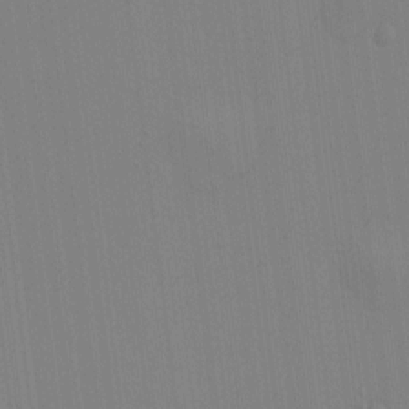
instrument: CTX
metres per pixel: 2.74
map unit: HNhu
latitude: -1.4455
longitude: -6.7624
